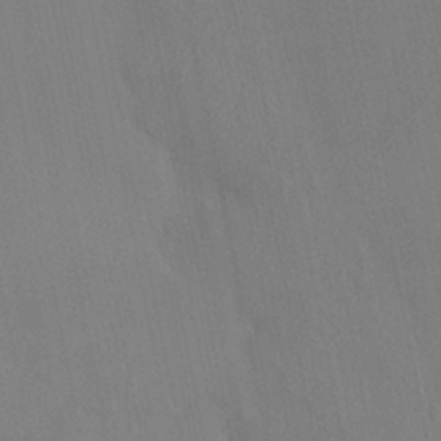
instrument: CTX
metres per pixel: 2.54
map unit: HNhu
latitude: 6.4034
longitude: 4.5196
